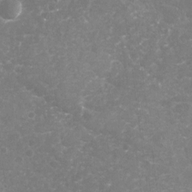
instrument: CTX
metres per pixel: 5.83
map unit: Nhu
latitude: -19.0675
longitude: -57.4615
